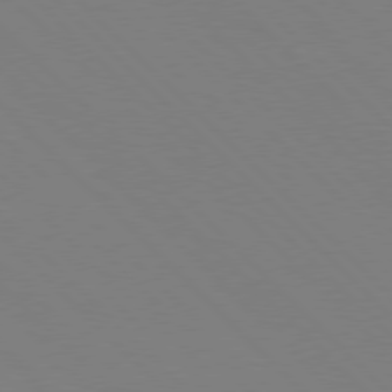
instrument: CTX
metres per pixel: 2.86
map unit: Hpe
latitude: 77.3292
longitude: -125.8016
